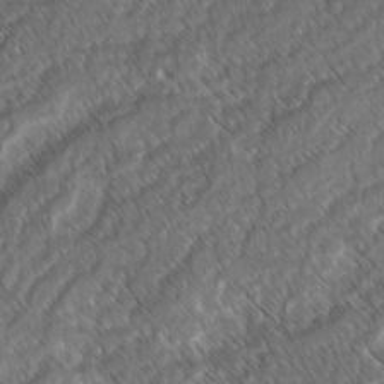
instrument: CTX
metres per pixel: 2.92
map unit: lAvf
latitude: -2.9919
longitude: -114.1388
